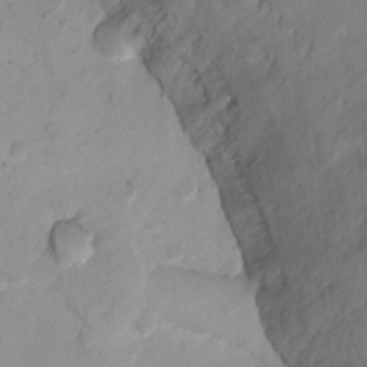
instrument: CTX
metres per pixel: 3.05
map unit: Ht
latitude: 2.3467
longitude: -34.9513
